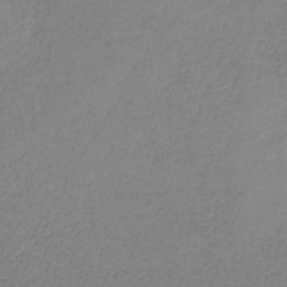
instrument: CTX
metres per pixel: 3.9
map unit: HNb
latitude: -33.9367
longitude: 53.6155
